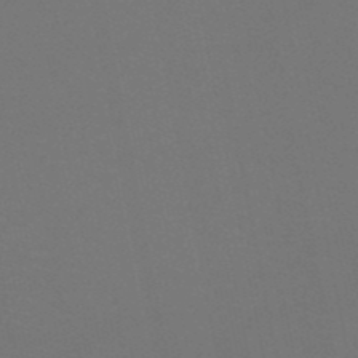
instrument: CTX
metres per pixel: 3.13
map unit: HNb
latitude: -51.3132
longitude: -42.8002
